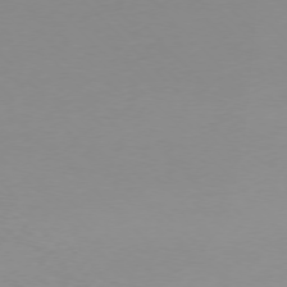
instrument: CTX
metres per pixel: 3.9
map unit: Ap
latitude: -76.8786
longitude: -70.4979
